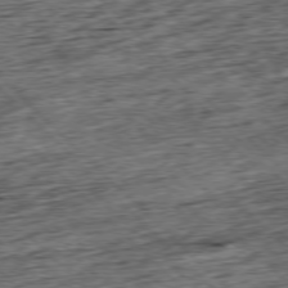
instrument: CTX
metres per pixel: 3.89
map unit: Hpe
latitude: -77.5588
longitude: 13.6344
